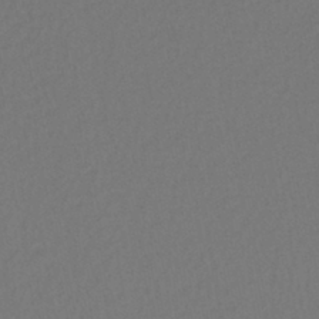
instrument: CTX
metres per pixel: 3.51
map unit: lHb
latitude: -41.8800
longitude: 76.3684
